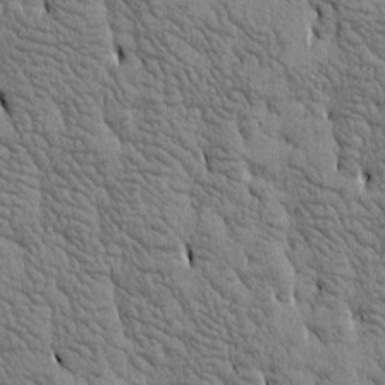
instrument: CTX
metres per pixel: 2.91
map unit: Htu
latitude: -4.0850
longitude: 176.9542
